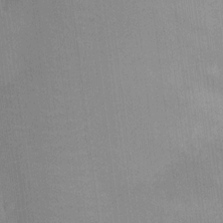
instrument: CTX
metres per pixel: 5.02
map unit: Nhu
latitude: -13.5210
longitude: -24.2522
